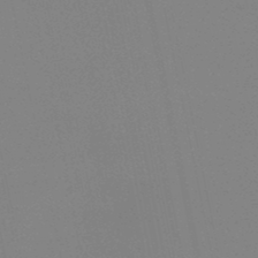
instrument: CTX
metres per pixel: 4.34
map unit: HNb
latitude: -45.7856
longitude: -42.9892
